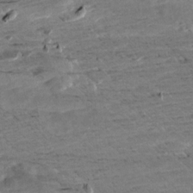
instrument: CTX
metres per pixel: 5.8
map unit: Aa
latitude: 10.1200
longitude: -140.5545
